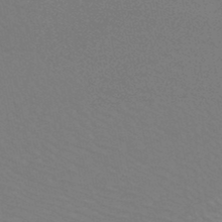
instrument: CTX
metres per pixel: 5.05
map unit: HNb
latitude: -48.5763
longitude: -49.9528
